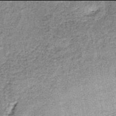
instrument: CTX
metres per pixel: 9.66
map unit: lHb
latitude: -38.0094
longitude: 65.8234
